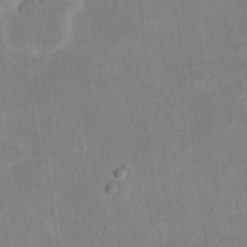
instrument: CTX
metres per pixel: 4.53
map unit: eHh
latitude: 19.3481
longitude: -70.6868
